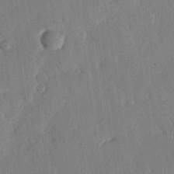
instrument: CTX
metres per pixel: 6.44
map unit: eHh
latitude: 26.2334
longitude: -81.4426
